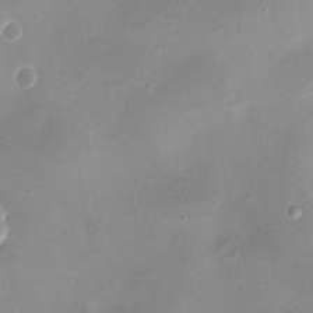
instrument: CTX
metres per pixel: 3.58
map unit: eHh
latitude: -5.3320
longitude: -78.1011
